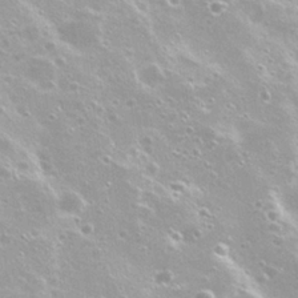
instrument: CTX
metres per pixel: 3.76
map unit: Nhu
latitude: 27.6883
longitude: -50.5923
